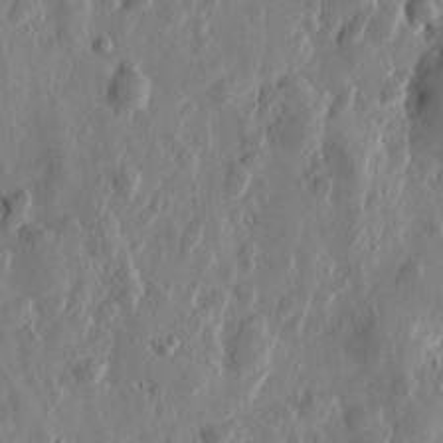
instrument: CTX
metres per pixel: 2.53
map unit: Htu
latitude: -0.1417
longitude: -177.3670
